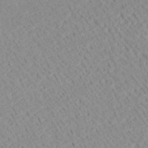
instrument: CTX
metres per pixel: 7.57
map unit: Ave
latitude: 18.9136
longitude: -140.4412
